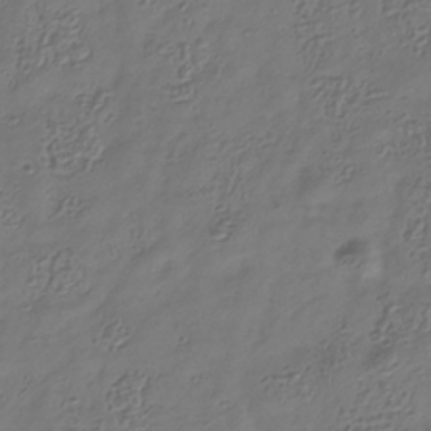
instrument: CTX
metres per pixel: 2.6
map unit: Hve
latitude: -34.1228
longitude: 90.6897
